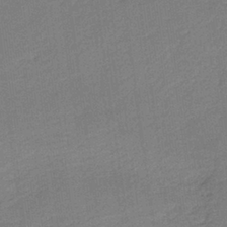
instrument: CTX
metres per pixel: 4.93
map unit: HNb
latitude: -36.5762
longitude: 56.9919
